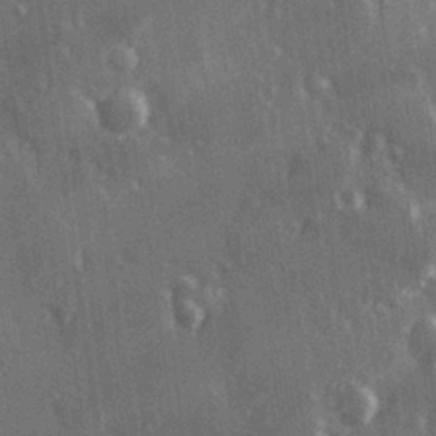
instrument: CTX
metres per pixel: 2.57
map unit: Hve
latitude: 26.5735
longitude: 147.4076
